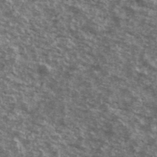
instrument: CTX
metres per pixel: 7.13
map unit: Ave
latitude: 40.5167
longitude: -109.0080
